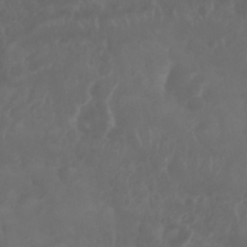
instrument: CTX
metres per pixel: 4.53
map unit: Nhu
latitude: 25.2725
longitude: -62.5735
